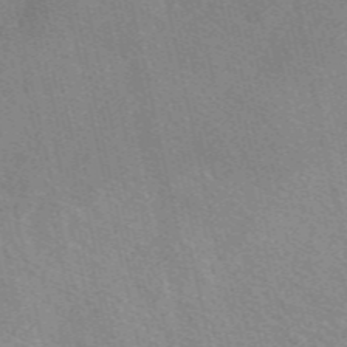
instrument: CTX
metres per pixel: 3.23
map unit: eAb
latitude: 50.8191
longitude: 115.8800
